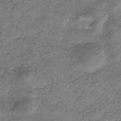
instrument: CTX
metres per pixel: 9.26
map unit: eHh
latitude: -42.1983
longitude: 117.8989
